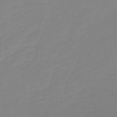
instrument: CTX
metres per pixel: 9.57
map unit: eHb
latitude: -44.9353
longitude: 85.8422
